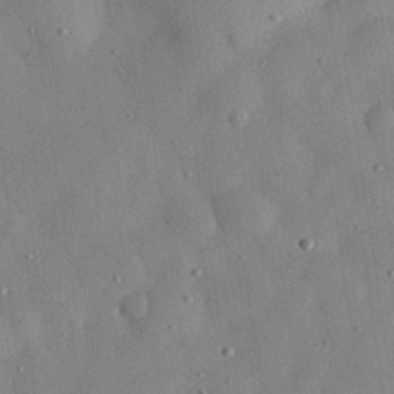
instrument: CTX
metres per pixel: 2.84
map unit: eHh
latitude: 29.9339
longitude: -72.3090
